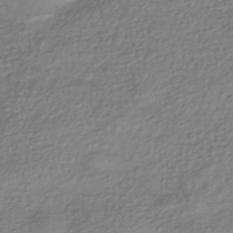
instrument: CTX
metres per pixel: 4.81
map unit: HNhu
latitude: -43.3131
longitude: 98.5574
